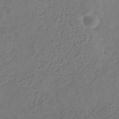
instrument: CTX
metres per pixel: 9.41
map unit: Hve
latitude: -34.6329
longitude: 90.2551
